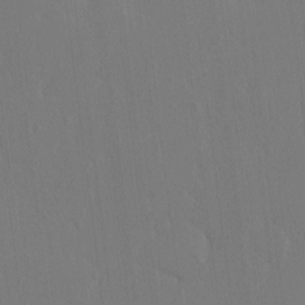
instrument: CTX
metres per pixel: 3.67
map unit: eHh
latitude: -3.2375
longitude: 17.9178
